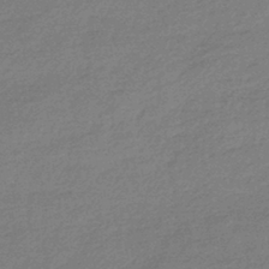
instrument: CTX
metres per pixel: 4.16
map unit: HNhu
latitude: -42.6140
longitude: 93.3510
